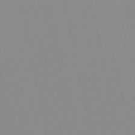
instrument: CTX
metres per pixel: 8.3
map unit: Nve
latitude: -57.5777
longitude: 60.4440
